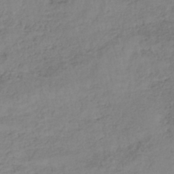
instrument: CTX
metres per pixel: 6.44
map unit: lHb
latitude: -38.3873
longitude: 69.8611
